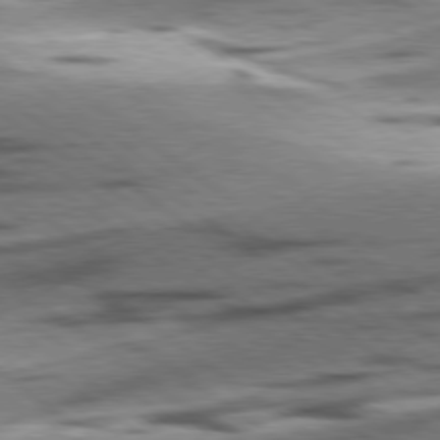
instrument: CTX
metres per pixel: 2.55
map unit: lApd
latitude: 78.8191
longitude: -51.5371
